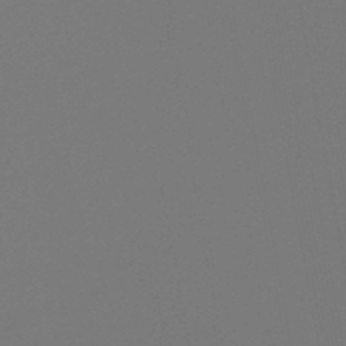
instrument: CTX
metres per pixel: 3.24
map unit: lHb
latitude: -47.4643
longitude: 74.5763
